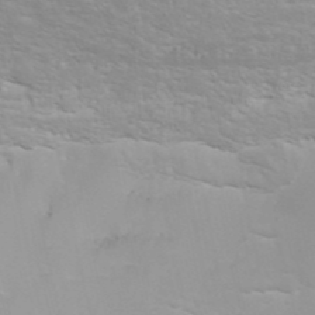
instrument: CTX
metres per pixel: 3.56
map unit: ANa
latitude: 40.1199
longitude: 22.8786
